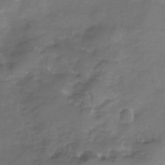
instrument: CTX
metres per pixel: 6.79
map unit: Nhe
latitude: -32.9542
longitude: -92.3656
